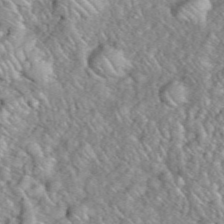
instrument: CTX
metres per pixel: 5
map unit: eHh
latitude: 39.4804
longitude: -59.0836
